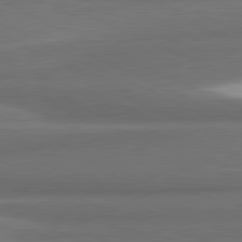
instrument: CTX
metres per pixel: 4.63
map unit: lApd
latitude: 81.5560
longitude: 175.6532
